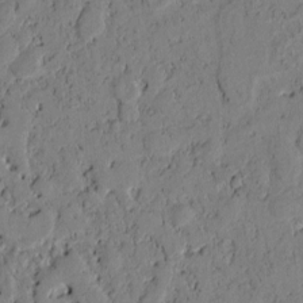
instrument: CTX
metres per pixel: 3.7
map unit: Htu
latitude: -2.4628
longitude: 167.1809
